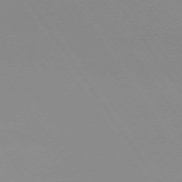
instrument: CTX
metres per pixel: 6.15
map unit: Ap
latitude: -73.9178
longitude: -71.9717
